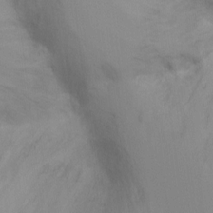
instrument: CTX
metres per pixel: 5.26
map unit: Ht
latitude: -9.4832
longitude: -31.0837
